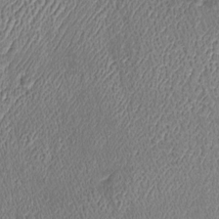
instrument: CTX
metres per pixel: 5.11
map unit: Htu
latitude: -6.3495
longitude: 157.7666
